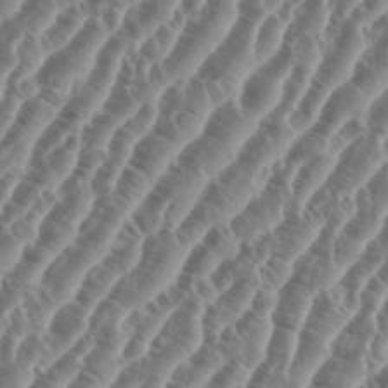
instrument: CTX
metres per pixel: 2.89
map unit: eHh
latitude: 36.7624
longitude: -135.2159
